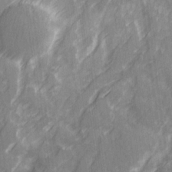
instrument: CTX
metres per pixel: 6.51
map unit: Ave
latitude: 20.3279
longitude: -131.8584
